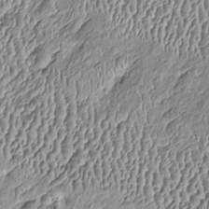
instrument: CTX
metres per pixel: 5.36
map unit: Htu
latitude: -7.0297
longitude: 156.9542
